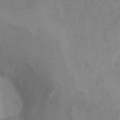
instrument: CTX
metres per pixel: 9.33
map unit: Hto
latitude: 7.1592
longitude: -37.3104
